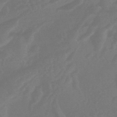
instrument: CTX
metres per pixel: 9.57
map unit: HNhu
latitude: -45.5399
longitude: 91.4266
